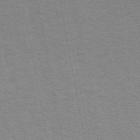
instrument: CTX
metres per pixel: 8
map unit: ANa
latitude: 48.8191
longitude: -76.4790
